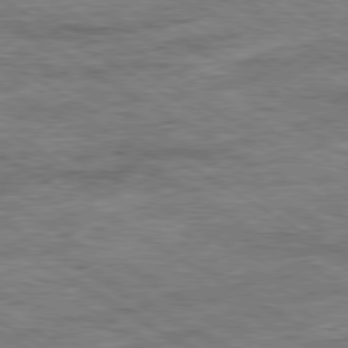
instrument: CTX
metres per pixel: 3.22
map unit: Ap
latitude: -80.1984
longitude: -77.8772
